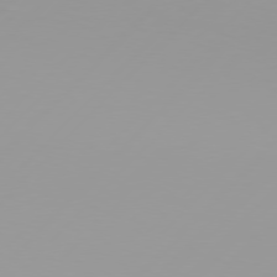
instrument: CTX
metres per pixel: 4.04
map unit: Hpe
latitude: 77.3481
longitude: -139.0836
